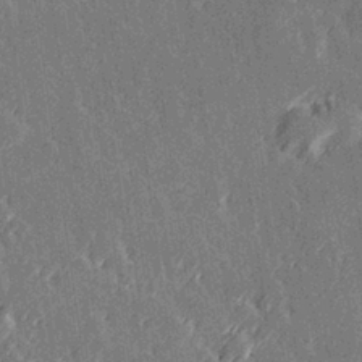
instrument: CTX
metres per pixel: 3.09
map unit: Hve
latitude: 27.1592
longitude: 145.5966
